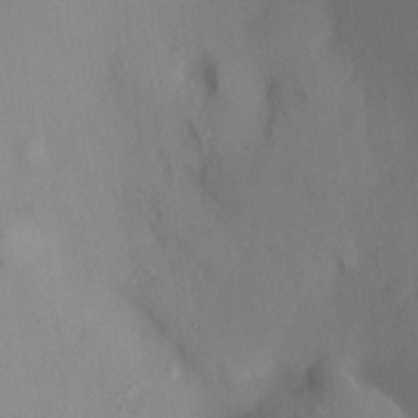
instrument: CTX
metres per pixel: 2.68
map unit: HNhu
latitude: 12.1200
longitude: 11.4266
